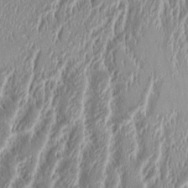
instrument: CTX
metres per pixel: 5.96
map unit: Aa
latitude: 8.9514
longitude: -130.7058
